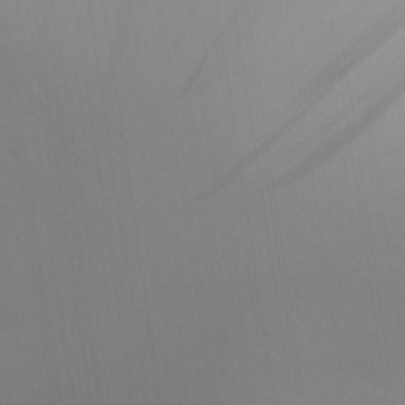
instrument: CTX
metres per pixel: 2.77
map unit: Aa
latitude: 28.5357
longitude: -144.7057
